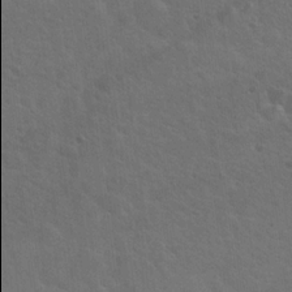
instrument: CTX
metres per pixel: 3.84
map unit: Hto
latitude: 19.5560
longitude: -53.9906
